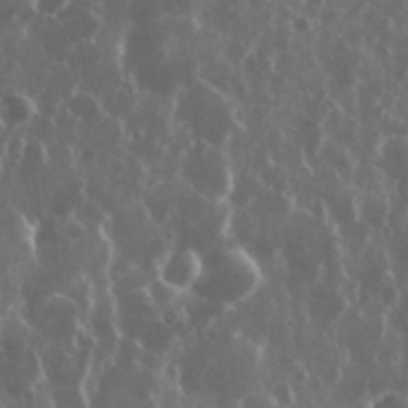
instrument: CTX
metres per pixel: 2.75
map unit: eHh
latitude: 34.9135
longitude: -58.6302
